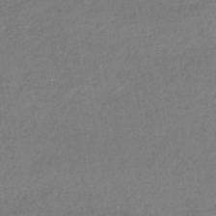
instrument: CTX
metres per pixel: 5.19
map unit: lHb
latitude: -41.2187
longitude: 73.1998
